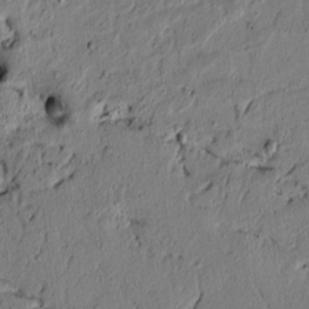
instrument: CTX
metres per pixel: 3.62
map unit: lAvf
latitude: 5.1592
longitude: 164.3496
